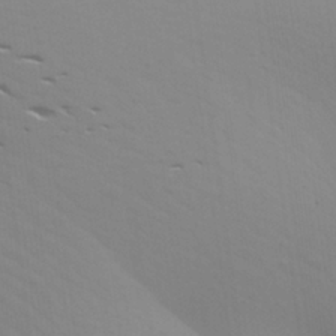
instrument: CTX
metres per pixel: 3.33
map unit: Aa
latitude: 26.0444
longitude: -143.1403
